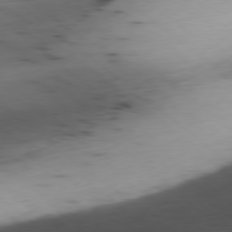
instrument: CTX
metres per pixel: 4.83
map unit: Ap
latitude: -79.0486
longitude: -59.7639
